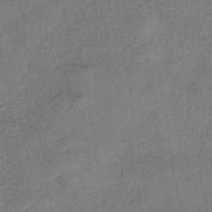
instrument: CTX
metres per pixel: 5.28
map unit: eHh
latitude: -41.2943
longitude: 119.4832
